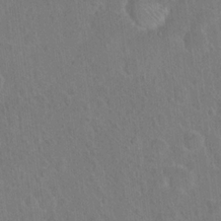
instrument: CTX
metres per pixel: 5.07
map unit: Hto
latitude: 17.3482
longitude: -39.8961
